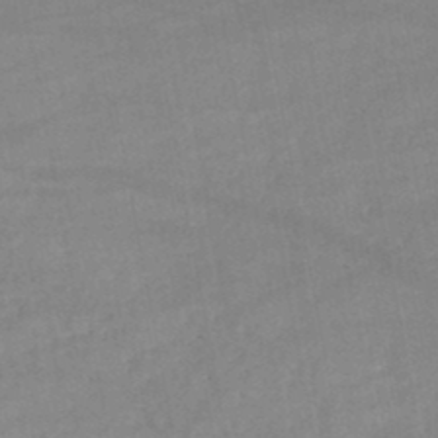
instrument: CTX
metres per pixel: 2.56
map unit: lHb
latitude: -46.1983
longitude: 62.1039
